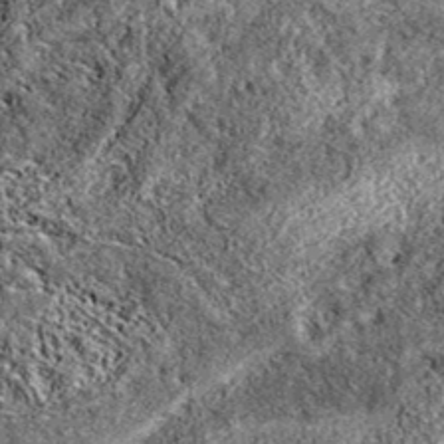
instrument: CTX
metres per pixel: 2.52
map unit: eAb
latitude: 38.5168
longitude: 111.5210
